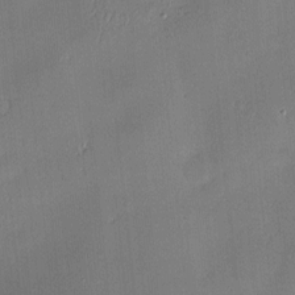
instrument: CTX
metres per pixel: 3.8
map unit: Hve
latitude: -10.4251
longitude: 175.6154
